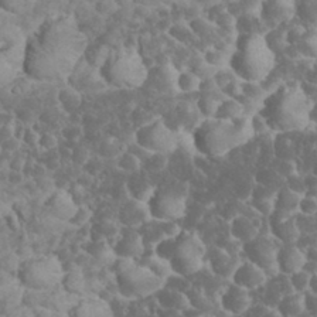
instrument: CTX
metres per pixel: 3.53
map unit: eHh
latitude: 32.9136
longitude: -64.2145
